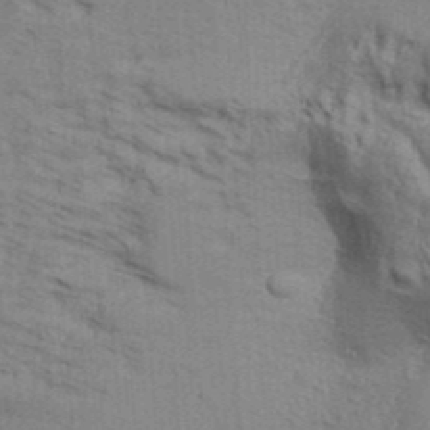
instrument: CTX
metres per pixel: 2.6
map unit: Aa
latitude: 32.4979
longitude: -135.2537
